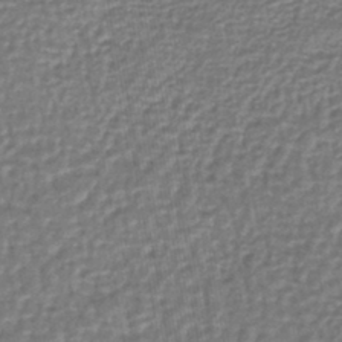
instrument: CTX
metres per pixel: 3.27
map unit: lHb
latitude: -43.9556
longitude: 65.4644
